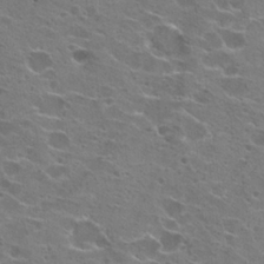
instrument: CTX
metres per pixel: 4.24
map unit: Hto
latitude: 22.3089
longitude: -42.0444
